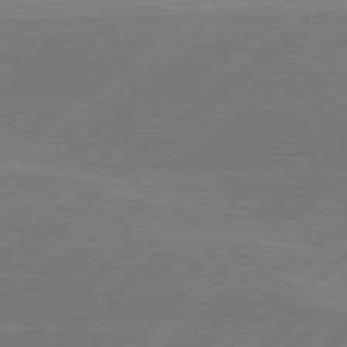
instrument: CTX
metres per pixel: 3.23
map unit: Hpe
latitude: 78.3656
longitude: -131.6883
